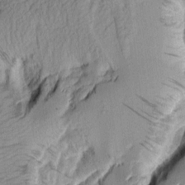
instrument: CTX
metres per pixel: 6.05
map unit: Aa
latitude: 7.4426
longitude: -128.5735
